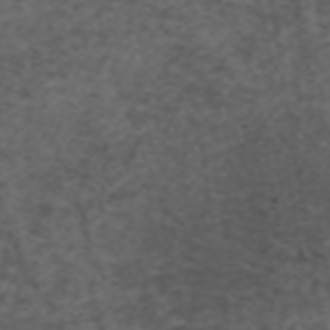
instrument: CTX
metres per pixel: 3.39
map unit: ANa
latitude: 39.1025
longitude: 24.5196
